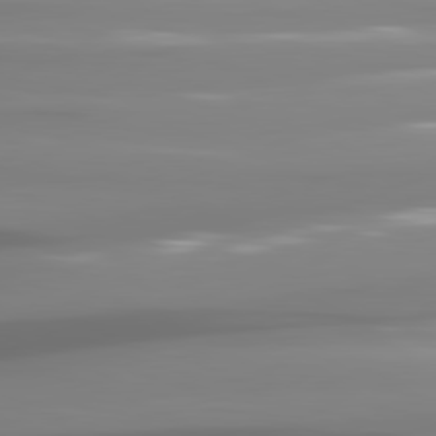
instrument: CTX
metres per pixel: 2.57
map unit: lApd
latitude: 81.3671
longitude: -138.9514
